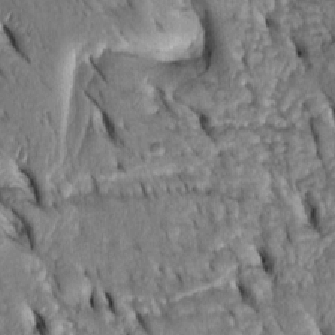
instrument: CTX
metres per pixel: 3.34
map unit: Htu
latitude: -3.4265
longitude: 151.1242
